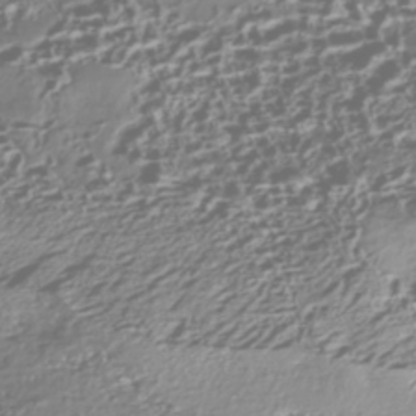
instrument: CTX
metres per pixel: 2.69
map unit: Nhe
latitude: -45.2187
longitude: 151.7478
